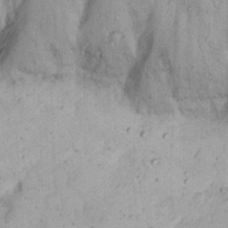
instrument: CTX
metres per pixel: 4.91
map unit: Nhu
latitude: 22.0255
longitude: -70.1200
